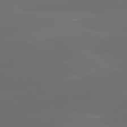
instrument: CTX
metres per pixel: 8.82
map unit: lApd
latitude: 80.2522
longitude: -91.1403
